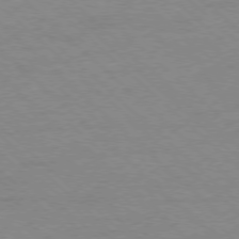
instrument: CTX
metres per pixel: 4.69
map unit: Ap
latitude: -78.1228
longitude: -85.3293
